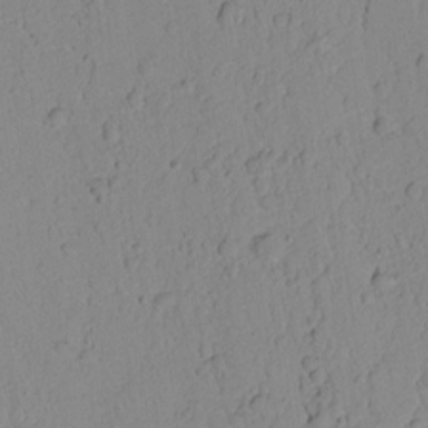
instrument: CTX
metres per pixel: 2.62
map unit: lAvf
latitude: 8.7813
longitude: 169.1431
